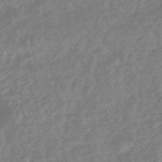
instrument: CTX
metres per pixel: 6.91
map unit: HNhu
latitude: -45.5021
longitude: 92.6896
